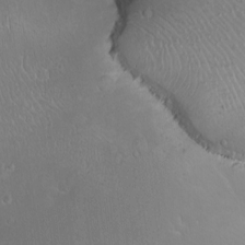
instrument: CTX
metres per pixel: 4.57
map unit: eHh
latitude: -9.1809
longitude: -69.1970
